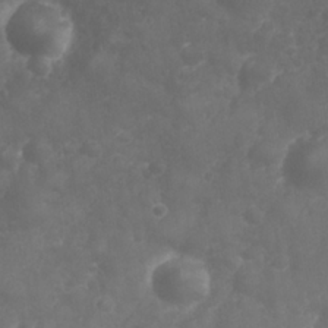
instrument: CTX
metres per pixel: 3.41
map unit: Nhu
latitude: 25.3670
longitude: -63.4616
